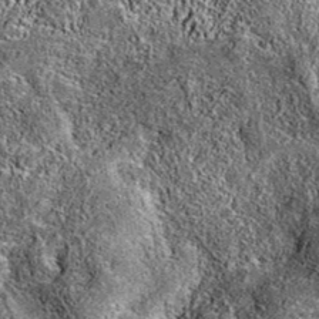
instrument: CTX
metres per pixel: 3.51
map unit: eAb
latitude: 36.8191
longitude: 110.6519
